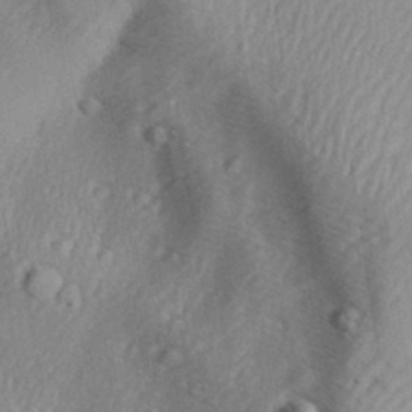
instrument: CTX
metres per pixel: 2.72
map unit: Aa
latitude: 30.0255
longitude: -135.6883
